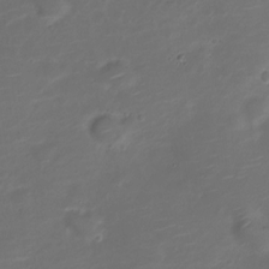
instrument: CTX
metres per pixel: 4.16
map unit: Nve
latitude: -20.4062
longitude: 105.0675
